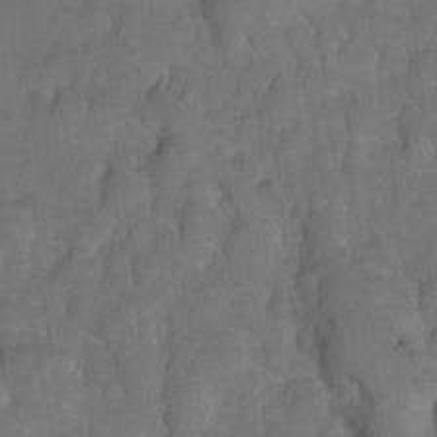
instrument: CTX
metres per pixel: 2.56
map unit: Hto
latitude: 4.1767
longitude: -32.2900
